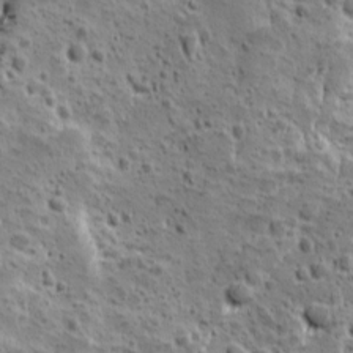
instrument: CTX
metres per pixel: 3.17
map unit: Ave
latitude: 10.3467
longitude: -105.0081
